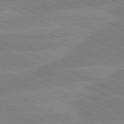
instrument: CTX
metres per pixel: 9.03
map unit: lApd
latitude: 81.2915
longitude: -128.7246
